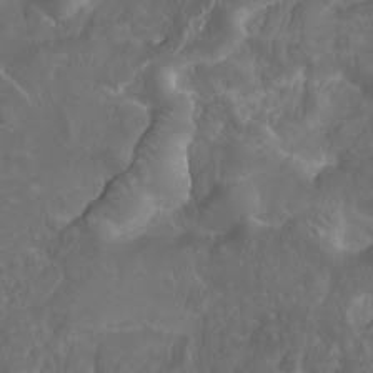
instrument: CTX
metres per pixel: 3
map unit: Nhu
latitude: -8.0094
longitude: -93.9906
